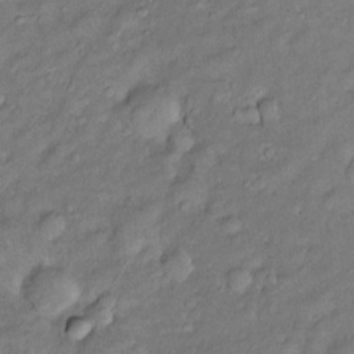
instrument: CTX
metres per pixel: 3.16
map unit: Htu
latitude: -6.4062
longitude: 159.2187
